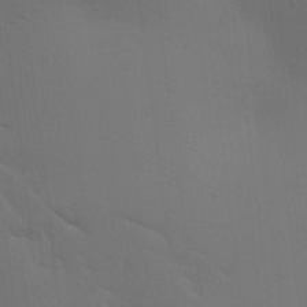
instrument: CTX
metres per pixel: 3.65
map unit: lAa
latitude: 20.7813
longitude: -138.4223
